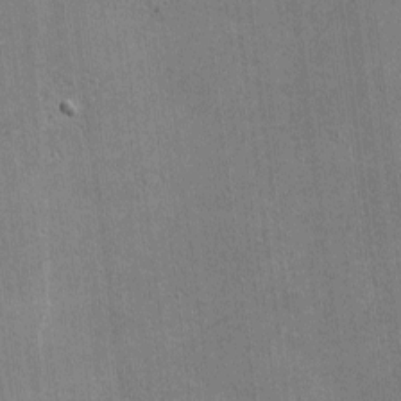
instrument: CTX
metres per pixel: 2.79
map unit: lHvf
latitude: -9.6344
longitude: -101.0836
